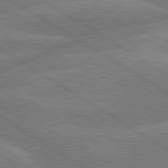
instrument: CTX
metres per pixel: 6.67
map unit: lApd
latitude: 79.9150
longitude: -132.9703
